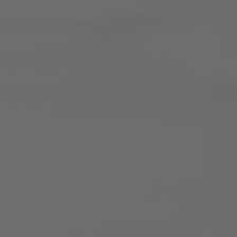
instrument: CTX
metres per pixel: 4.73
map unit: Hpe
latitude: 79.0459
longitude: -163.1781
